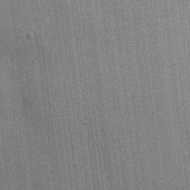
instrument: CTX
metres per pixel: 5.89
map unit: HNhu
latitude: 14.7436
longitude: 12.7463
